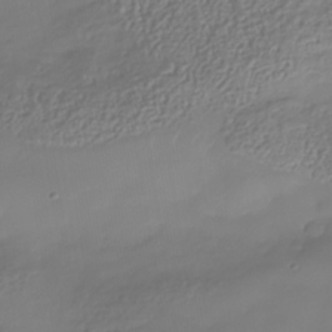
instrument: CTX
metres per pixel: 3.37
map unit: Nhe
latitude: -38.1228
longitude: -120.3279
